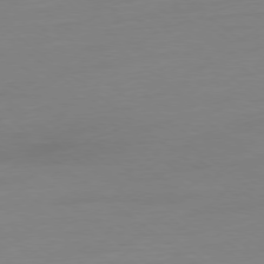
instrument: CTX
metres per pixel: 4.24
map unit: Ap
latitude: -78.5195
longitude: -66.1388
